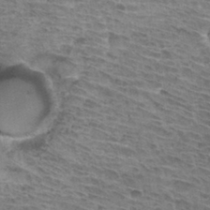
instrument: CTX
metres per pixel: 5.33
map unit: Hto
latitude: 32.8380
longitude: -44.7624
